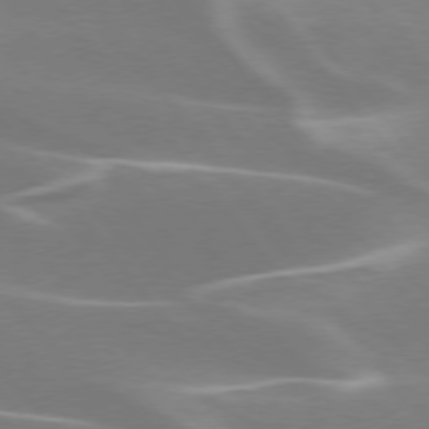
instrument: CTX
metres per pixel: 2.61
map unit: lApd
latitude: 75.7450
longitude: -62.6680
